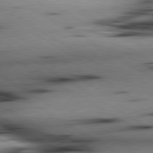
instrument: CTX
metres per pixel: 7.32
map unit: lApd
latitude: 80.1767
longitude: 163.3698
